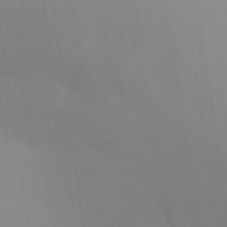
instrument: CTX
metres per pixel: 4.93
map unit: Aa
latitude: 29.8772
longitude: -144.5357
